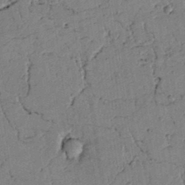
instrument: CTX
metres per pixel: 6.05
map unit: lAvf
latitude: 5.5938
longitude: 160.1417
